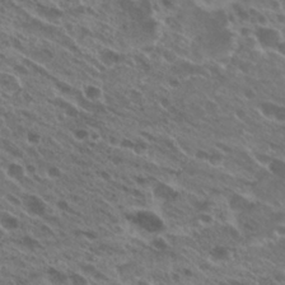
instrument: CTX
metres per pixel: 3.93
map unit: Hto
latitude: 25.4993
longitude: -40.2522
